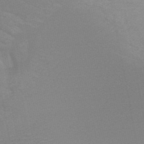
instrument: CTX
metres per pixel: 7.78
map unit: HNb
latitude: -49.0487
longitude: -49.9150
